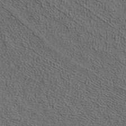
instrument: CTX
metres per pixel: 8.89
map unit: ANa
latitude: 37.4993
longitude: 17.2754
